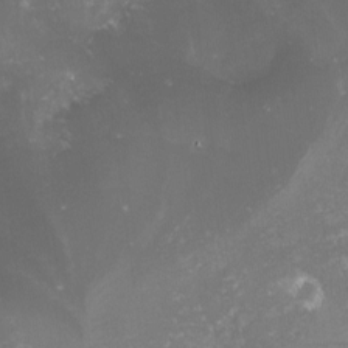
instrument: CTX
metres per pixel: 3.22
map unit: lHvf
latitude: -16.2551
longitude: -100.8380
